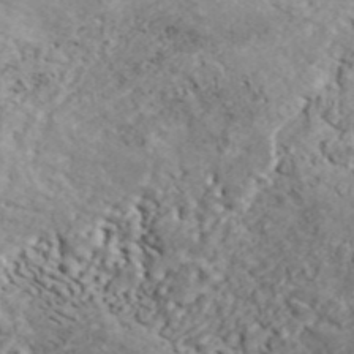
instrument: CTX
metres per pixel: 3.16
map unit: ANa
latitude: 45.1781
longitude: 21.0864
